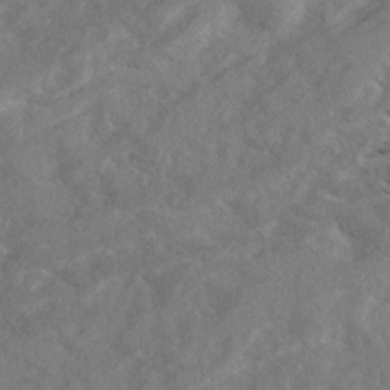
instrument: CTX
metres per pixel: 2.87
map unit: Ave
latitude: 20.6491
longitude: -130.2901
